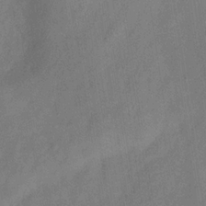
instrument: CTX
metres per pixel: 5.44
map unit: Hve
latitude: -32.3873
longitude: 92.2928
